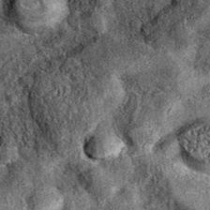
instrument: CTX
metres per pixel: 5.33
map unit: eAb
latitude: 37.8205
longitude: 109.2565
